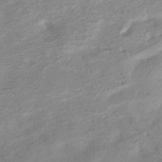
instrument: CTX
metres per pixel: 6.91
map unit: HNhu
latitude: -42.4440
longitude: 91.1998
